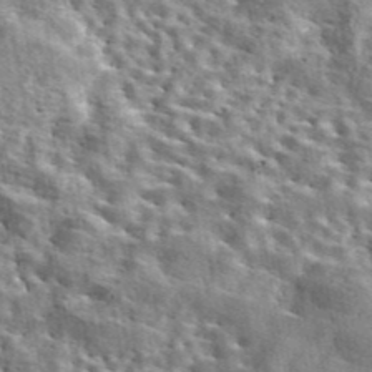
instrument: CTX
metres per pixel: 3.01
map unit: eAb
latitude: 44.1011
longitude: 112.7274
